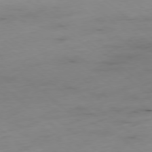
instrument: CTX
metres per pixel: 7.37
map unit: Hpe
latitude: -78.5762
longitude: -17.3293
